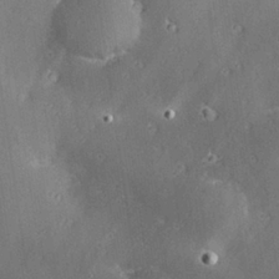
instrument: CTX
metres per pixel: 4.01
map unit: Hve
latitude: 28.1389
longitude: -93.6505
